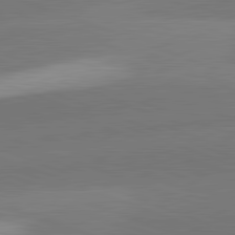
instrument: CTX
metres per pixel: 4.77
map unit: lApd
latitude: 82.1388
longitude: 136.4251
